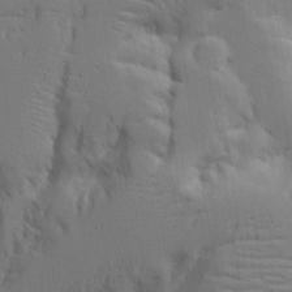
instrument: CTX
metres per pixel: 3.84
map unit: Aa
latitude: 21.3671
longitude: -124.1577
